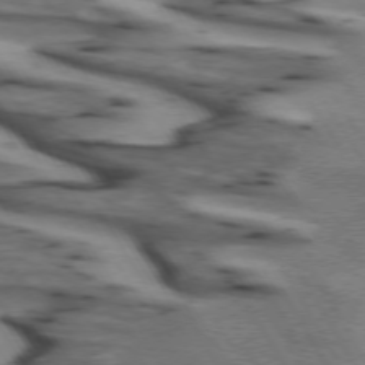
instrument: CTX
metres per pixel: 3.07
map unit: lApd
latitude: 72.9892
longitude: -56.8757
